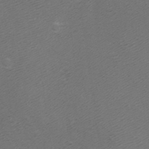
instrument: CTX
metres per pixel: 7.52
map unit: Htu
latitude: -5.4643
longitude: -72.4034
